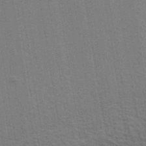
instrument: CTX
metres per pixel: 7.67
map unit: Ave
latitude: 39.2159
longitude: -108.9891
